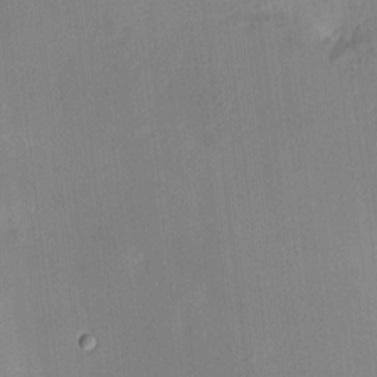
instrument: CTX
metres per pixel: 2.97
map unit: HNhu
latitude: 7.2159
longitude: 7.4265
